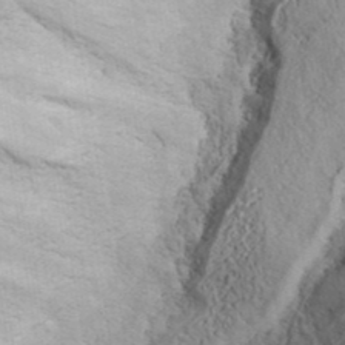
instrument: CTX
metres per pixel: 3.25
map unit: ANa
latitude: 41.9339
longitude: 16.9353
